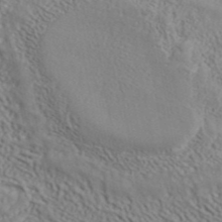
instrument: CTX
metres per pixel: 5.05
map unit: ANa
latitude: 42.5168
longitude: 35.1620
